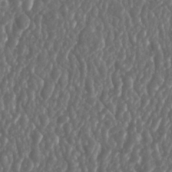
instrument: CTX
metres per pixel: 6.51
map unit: Nhu
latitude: 26.1767
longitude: -63.6505
